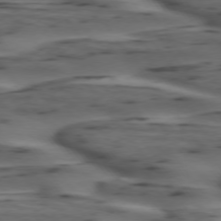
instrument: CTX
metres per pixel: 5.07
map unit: lApd
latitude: 74.8191
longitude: -70.6868
